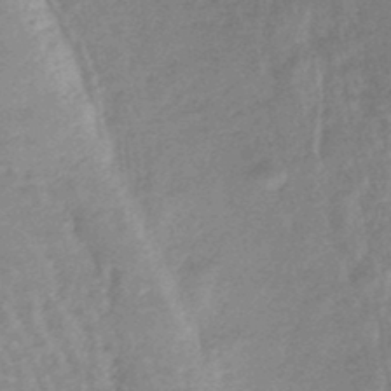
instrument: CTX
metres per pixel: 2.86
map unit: lHb
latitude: -44.2362
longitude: 79.5210
